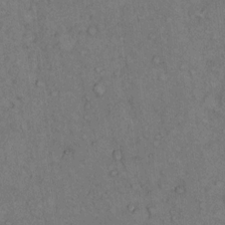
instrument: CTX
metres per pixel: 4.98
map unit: Hto
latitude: 10.6491
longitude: -59.4426
